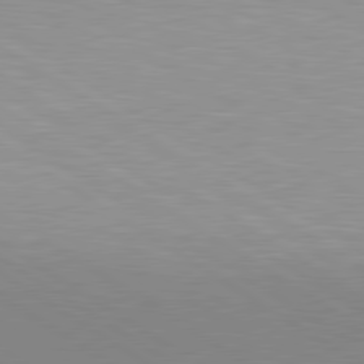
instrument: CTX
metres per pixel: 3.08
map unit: lApd
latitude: 80.0255
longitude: 156.7274
